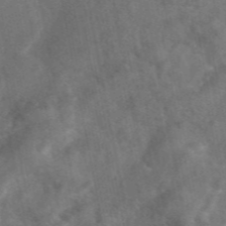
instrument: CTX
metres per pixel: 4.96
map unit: eAb
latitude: 46.8191
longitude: 127.3509
